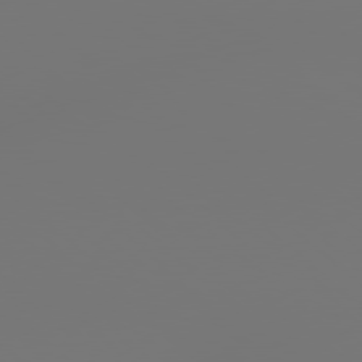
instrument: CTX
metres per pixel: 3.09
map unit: lApd
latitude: 78.7813
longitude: 178.7274
